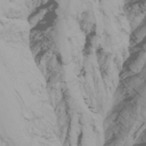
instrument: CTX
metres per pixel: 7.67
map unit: Nhu
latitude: -4.9730
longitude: -85.1025
